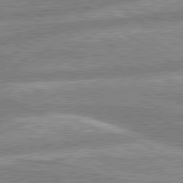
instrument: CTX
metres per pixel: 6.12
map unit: lApd
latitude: 80.1578
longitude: -164.1200
